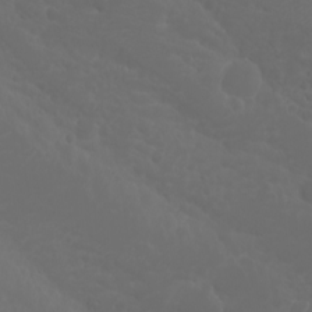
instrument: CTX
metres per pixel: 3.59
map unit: Htu
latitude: -5.1242
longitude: -88.3468
